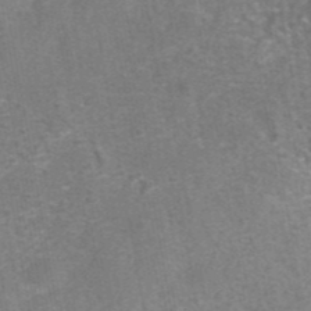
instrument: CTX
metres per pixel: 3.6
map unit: eAb
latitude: 43.0270
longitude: 106.7463
